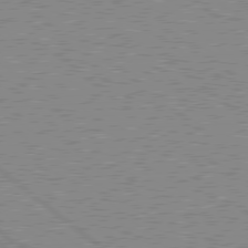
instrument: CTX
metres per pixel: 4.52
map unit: Hpe
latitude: 78.6680
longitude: -143.9339
